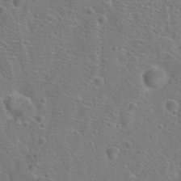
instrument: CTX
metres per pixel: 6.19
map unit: Hto
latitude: 19.1592
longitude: -42.3278
